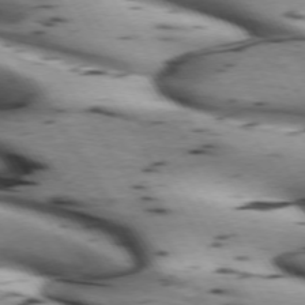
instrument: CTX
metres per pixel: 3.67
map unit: lApd
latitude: 72.6113
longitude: -52.9325
